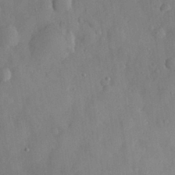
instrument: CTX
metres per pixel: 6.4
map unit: eHh
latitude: 30.0822
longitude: -73.7639
